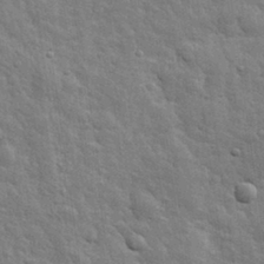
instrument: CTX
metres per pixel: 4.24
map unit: eHh
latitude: 31.7828
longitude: -78.6491
